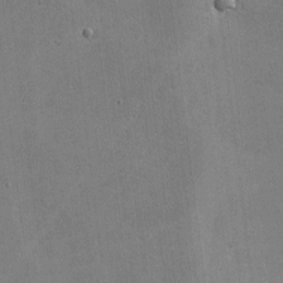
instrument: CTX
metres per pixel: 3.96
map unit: lHvf
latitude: -8.8786
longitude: -101.0081
